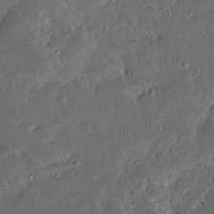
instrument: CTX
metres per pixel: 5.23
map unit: Ave
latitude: 14.7058
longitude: -138.6679
